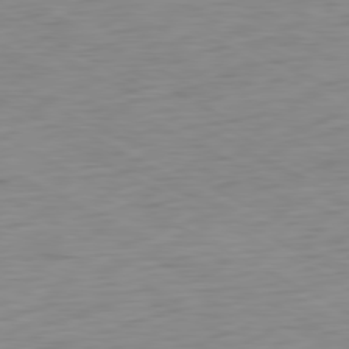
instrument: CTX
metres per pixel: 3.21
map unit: Ap
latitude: -80.6708
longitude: -61.7638
